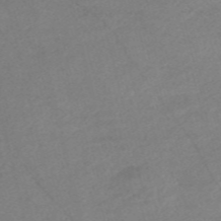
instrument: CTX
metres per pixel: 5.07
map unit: Nve
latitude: -57.4832
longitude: 53.5399
